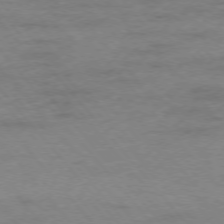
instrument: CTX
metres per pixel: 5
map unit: Ap
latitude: -76.7841
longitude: -84.3278
